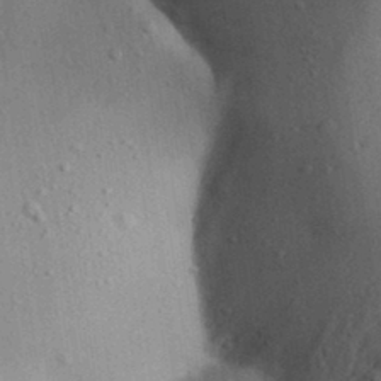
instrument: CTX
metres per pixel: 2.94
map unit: Aa
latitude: 31.9717
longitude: -145.3670
